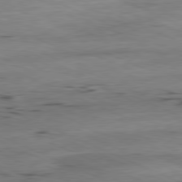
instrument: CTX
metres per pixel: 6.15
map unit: Ap
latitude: -81.6533
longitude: -87.4615
